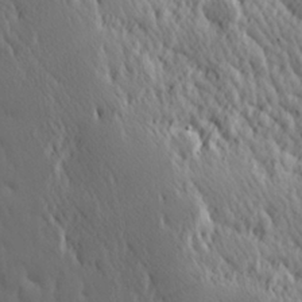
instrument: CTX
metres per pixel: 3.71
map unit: Hve
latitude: 25.8205
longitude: 145.6533
